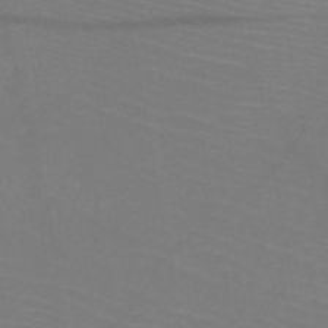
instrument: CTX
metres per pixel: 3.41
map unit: HNb
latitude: -50.0283
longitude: -44.8002
